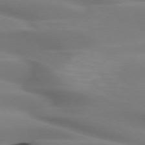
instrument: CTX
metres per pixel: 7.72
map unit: lApd
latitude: 72.6869
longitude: -52.4034
